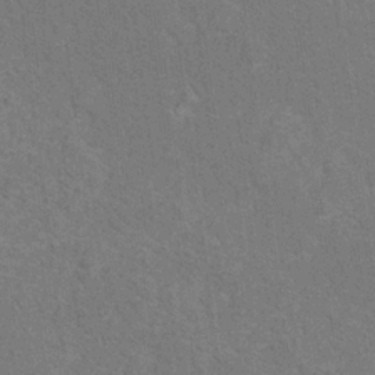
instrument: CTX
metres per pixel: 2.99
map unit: Nhu
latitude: 17.1592
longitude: -33.9906
